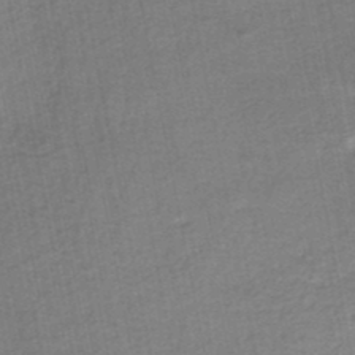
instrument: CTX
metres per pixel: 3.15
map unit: HNhu
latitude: -48.4062
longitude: 101.5210
